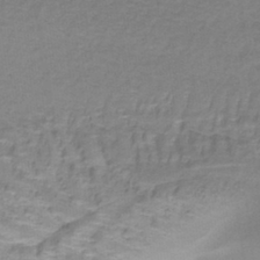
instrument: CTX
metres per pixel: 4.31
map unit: lHb
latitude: -41.9367
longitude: 58.0094
